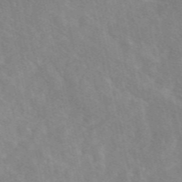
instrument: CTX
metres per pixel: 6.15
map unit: eAb
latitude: 49.4804
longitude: 118.0472
